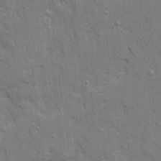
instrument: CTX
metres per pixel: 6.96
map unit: Ave
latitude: 22.5357
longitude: -130.3279
